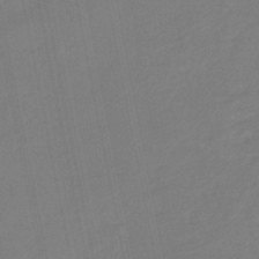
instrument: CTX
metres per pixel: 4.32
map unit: eHb
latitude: -45.2565
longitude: 87.5777
